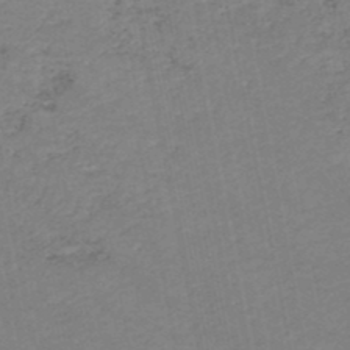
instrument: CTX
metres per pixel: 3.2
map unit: HNb
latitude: -48.6141
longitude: 58.4628
